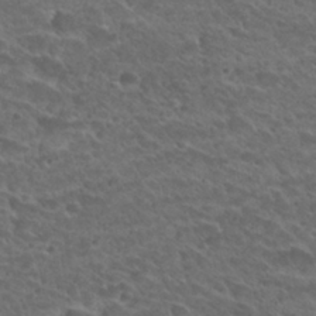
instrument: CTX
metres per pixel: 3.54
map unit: Hto
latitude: 29.1403
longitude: -38.8758
